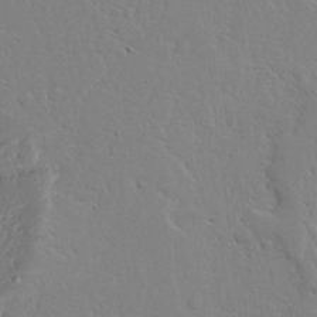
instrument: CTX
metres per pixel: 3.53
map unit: Ave
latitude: 13.2915
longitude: -137.5938
